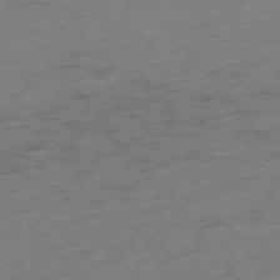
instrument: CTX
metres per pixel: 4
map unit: Hpe
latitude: -75.7289
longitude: -12.4223
